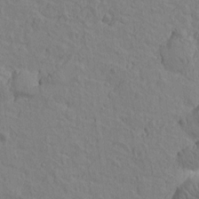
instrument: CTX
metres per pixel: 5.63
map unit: Htu
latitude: -2.5384
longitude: -175.5560
